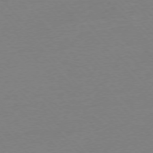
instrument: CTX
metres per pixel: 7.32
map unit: Ap
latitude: -76.1984
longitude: -92.6868
